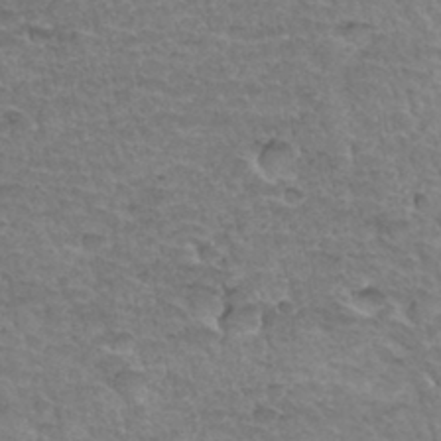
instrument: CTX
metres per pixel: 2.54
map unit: Hto
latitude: 34.4601
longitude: -46.5168
